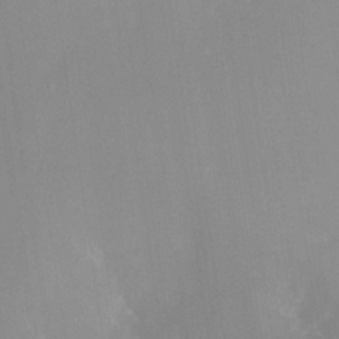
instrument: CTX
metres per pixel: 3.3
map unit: Nhe
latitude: -32.7464
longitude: -117.2348
